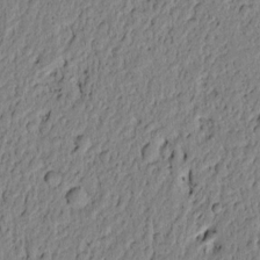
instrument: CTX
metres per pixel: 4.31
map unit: lAvf
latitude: 5.1025
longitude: 164.6330
